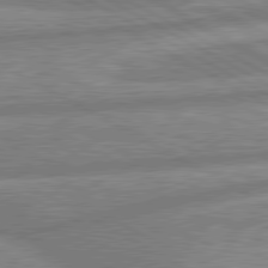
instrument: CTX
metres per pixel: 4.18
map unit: lApd
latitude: 80.4601
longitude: -166.7624
